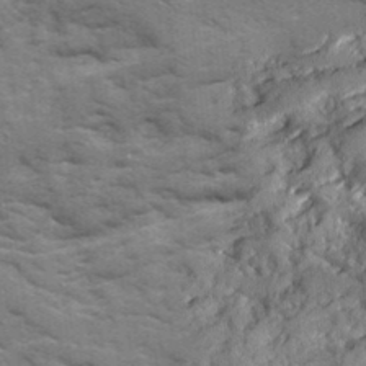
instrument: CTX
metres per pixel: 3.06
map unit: Ave
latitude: 18.5923
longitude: -129.5182
